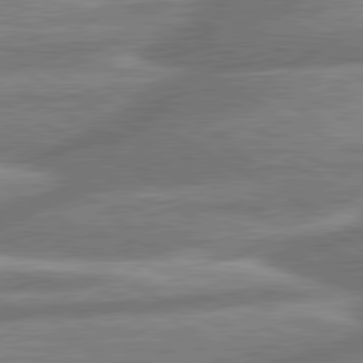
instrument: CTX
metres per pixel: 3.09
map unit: lApd
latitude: 80.8758
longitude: -165.9906
